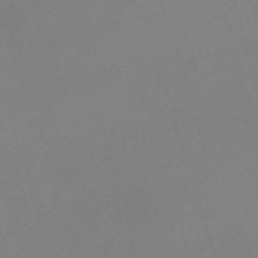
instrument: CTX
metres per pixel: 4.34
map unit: eHh
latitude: -61.9745
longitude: 52.6896
